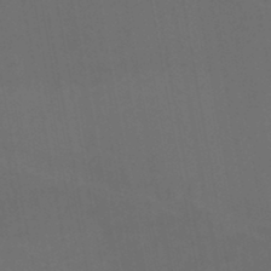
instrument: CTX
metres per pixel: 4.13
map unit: HNhu
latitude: -46.0472
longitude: 93.2187
